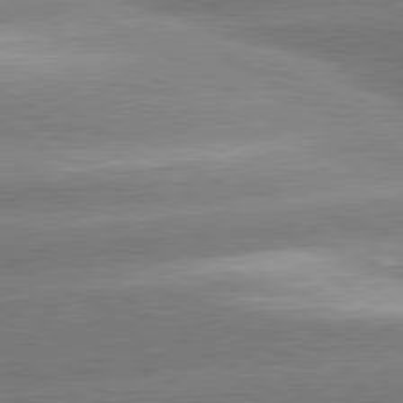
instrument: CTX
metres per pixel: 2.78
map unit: lApd
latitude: 80.4223
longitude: -154.8191
